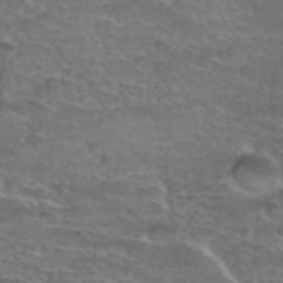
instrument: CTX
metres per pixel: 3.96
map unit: Hto
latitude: 35.3292
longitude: -44.3656
